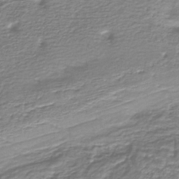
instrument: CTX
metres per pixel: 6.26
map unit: lHb
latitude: -38.4062
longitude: 58.8785
